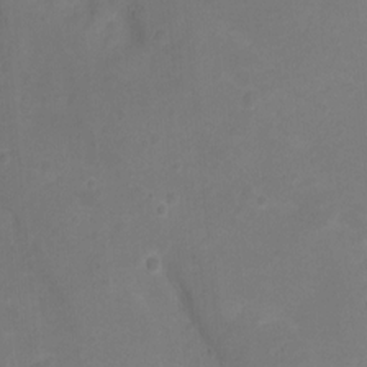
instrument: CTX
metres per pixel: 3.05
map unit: Hto
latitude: 4.5168
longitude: -33.1970
